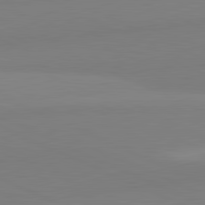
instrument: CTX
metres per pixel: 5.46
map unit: lApd
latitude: 81.8961
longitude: 178.8975
